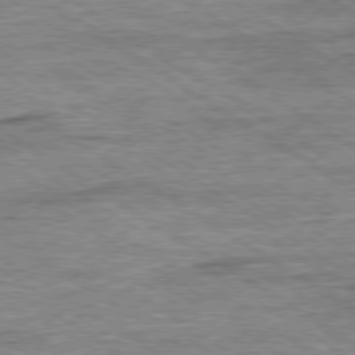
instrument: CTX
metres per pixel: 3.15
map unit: Ap
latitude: -79.8800
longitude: -78.4412
